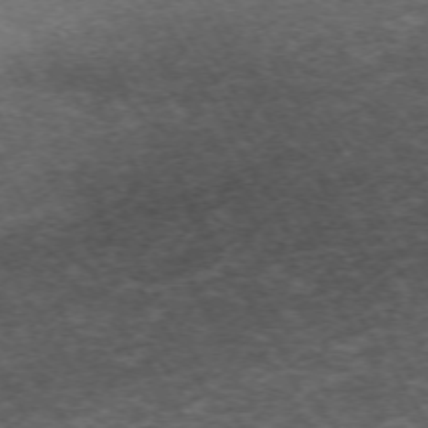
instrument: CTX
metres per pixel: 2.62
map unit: Hpe
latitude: -71.5966
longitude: 14.1039
